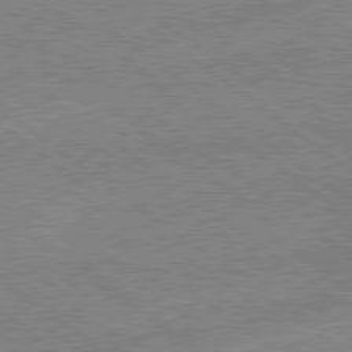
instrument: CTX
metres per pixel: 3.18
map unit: lApd
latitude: 79.0837
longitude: -144.6490
